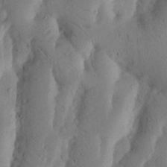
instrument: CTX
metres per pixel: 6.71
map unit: Nhu
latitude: 18.1389
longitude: -75.5371
